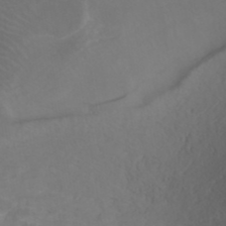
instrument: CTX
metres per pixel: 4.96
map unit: ANa
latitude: 39.2159
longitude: 23.4077
